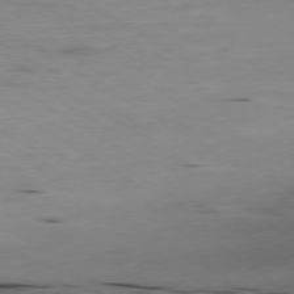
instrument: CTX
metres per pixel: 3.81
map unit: Ap
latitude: -79.2565
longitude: -63.5182
